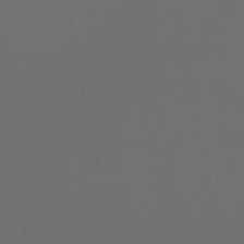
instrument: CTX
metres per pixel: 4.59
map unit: eHb
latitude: -51.0297
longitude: 70.3117
